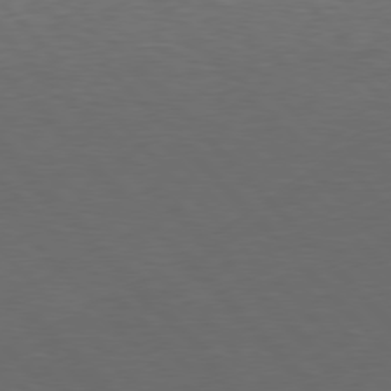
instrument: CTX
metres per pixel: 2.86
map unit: Hpe
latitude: 77.3292
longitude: -124.7624
